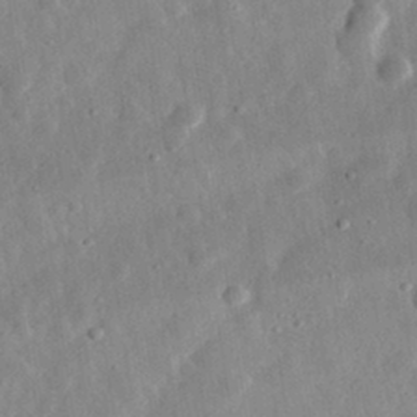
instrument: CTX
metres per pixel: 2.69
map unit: eHh
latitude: 32.9514
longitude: -78.4979
